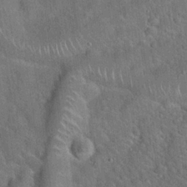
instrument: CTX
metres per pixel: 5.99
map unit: Hto
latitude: 19.9150
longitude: -52.5357
